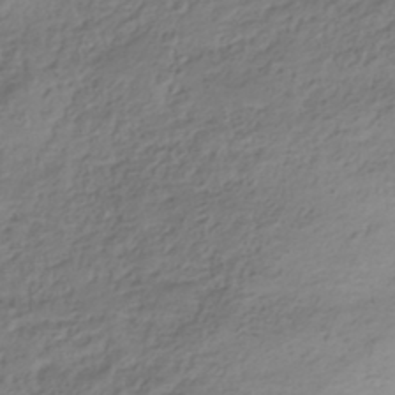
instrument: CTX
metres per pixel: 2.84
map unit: HNhu
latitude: -42.5384
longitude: 107.1620
